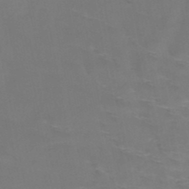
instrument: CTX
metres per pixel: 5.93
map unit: HNb
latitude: -48.8219
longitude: -47.2726
